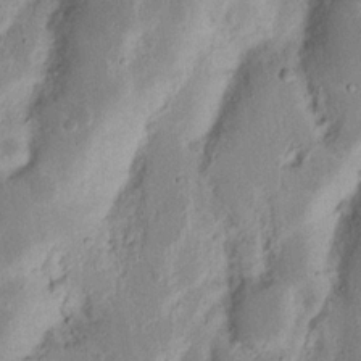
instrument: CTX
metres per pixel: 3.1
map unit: Nhu
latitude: 17.0647
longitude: -74.3467
